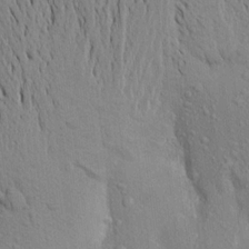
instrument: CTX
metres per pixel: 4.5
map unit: Aa
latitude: 18.5168
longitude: -148.9325
